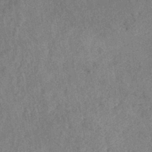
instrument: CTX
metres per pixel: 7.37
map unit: eHh
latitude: -40.1228
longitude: -27.0836
